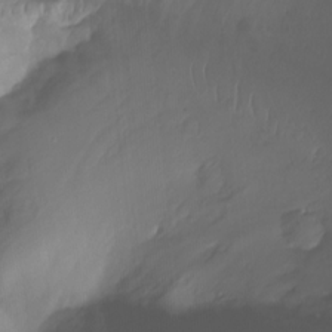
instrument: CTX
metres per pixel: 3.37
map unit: Nhu
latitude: -13.7856
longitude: -63.3860
